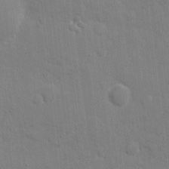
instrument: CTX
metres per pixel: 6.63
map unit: eHh
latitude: 8.0255
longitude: -67.6127
